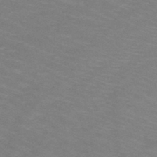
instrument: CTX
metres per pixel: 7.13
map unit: HNb
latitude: -47.8989
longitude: -46.5168
